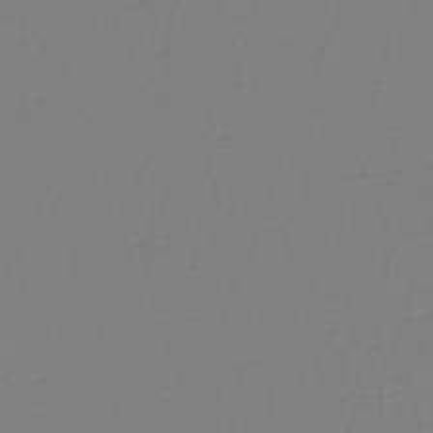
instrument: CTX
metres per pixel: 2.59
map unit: eHh
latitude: -42.4440
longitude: -33.0270
